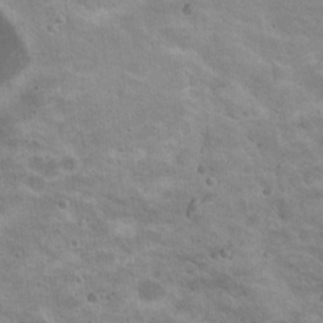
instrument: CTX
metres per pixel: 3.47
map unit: Nhu
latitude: 19.0836
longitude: -31.5371
